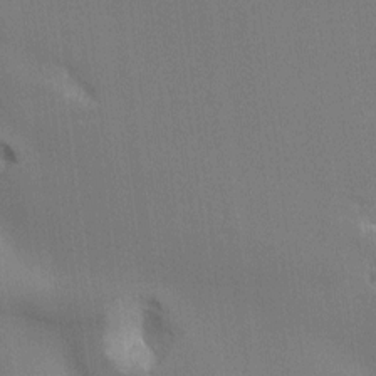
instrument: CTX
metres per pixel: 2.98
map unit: Hto
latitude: -8.3684
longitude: -47.0270
